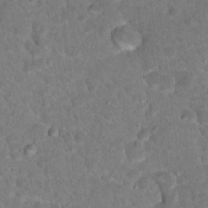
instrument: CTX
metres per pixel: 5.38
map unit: Hto
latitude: 18.2711
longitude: -34.3089
